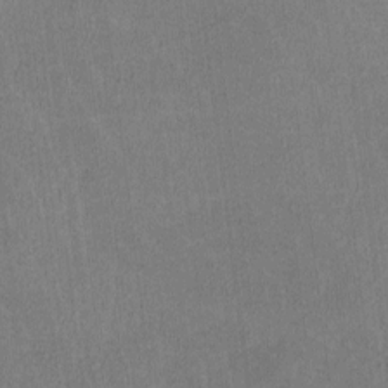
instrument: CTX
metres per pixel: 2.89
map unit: lHvf
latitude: -12.9353
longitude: -100.7624
